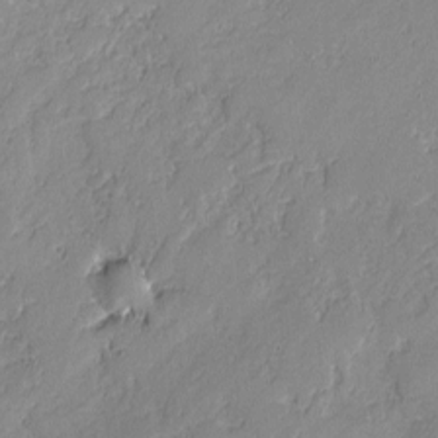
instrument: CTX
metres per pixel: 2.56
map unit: lAvf
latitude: -0.7086
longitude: -106.7813
